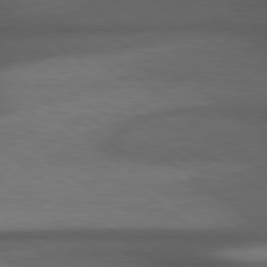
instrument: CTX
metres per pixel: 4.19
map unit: lApd
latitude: 79.6883
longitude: -128.5168
